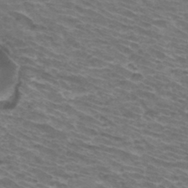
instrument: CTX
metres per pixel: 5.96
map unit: Hto
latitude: 33.7072
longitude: -42.5924
